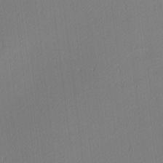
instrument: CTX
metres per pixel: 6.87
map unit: Ave
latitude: 3.3670
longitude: -113.8016
